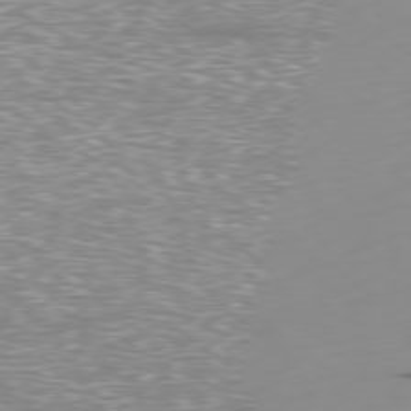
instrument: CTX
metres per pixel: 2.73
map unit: Ap
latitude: -78.9163
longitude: -61.6316
